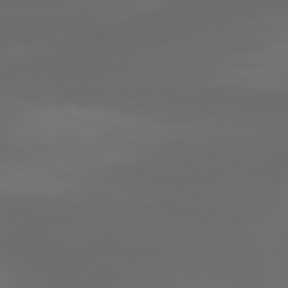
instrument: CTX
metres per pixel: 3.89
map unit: lApd
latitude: 80.0444
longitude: -117.6316
